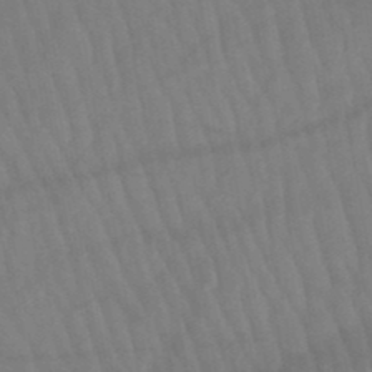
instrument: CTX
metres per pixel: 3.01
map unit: lHb
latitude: -45.6911
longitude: 76.9353
